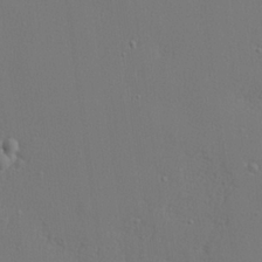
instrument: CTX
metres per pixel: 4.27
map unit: lHvf
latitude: 23.4237
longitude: 141.7855
